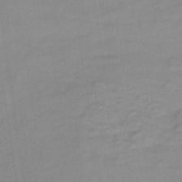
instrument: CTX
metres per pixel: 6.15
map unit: HNb
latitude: -35.8044
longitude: 51.6722
